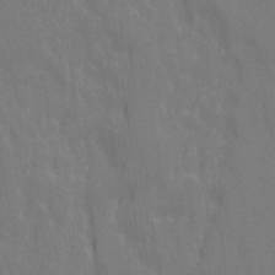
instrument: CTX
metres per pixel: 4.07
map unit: Ave
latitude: 20.9514
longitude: -134.0255
